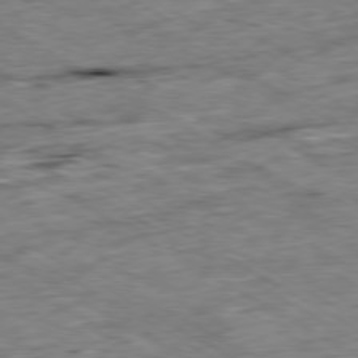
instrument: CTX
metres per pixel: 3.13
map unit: Ap
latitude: -80.2740
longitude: -84.1011
